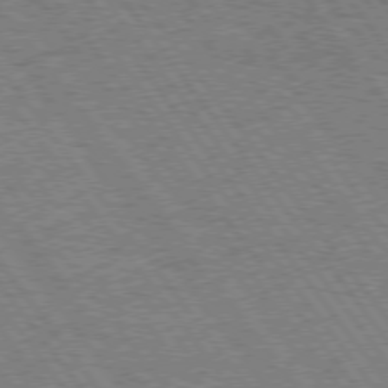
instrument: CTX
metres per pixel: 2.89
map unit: Hpe
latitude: 74.5357
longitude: -139.6883
